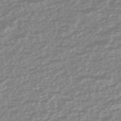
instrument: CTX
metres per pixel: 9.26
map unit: HNhu
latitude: -46.0850
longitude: 106.3684
